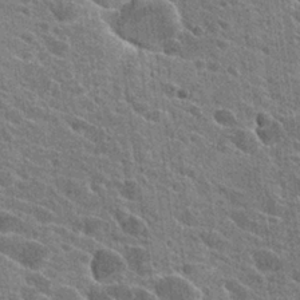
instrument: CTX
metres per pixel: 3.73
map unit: Hto
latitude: 24.2522
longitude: -39.6883
